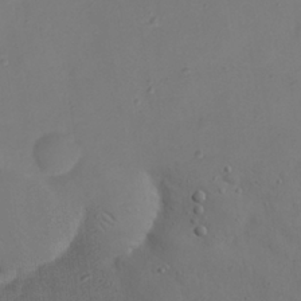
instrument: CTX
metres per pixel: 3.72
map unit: eHh
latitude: 22.1956
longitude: -63.0270
